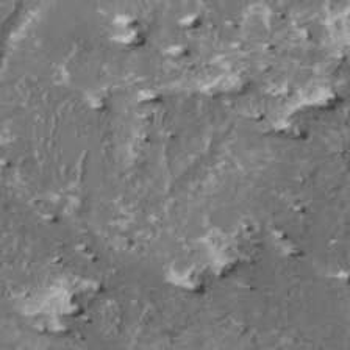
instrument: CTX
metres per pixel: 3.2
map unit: HNhu
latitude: 0.1200
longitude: 5.7666
